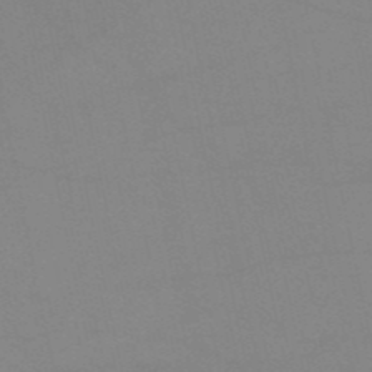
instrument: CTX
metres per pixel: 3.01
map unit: HNb
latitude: -52.8785
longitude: -45.4615
